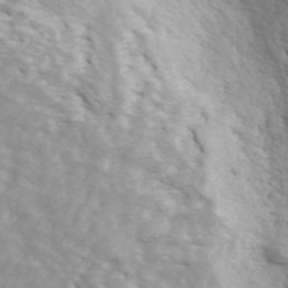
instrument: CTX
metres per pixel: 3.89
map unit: ANa
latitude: 44.1200
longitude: -85.2348
